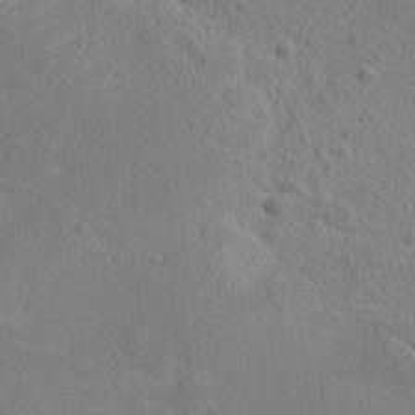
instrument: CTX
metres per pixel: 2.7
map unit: Hto
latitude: 17.6127
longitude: -41.8772
